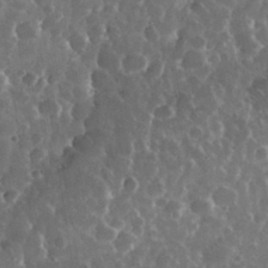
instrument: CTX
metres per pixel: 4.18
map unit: eHh
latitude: 34.2333
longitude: -57.9717
